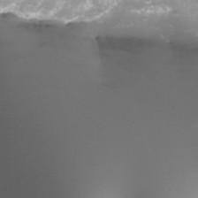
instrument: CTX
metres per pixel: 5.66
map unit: Nhu
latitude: -7.7666
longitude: -77.1214
